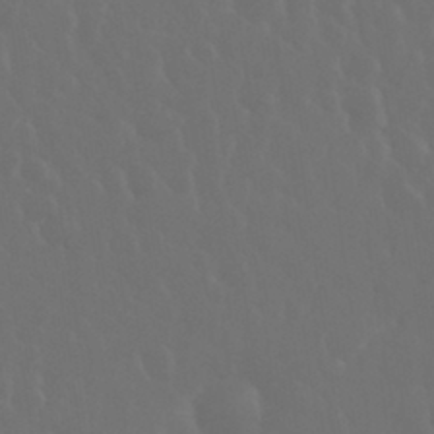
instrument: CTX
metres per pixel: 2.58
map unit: eHh
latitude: 33.7450
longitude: -58.8191
